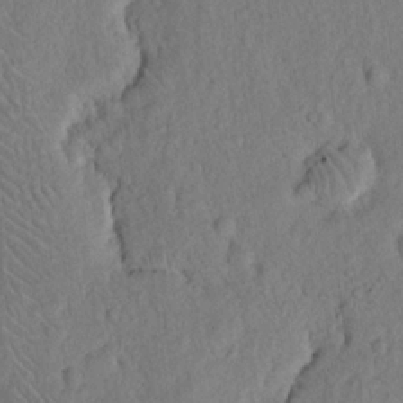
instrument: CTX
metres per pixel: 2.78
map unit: eHh
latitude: 18.8758
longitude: -62.6302
